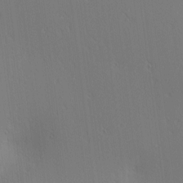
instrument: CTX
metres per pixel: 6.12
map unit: Ave
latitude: 2.1011
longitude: -115.5371
